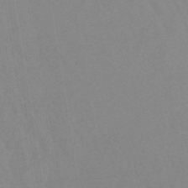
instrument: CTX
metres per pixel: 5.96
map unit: lHb
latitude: -48.8030
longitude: 74.1606
